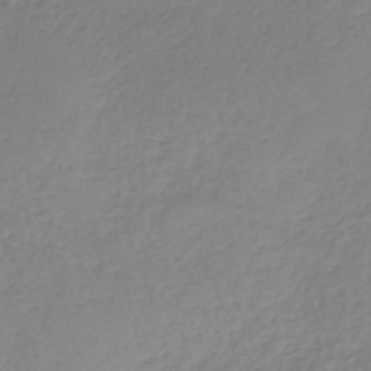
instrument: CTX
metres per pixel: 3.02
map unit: lHb
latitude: -41.0486
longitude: 68.1983
